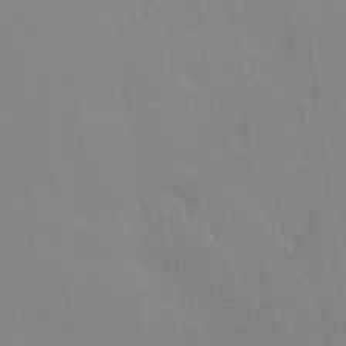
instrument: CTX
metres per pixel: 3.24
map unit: Hve
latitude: 17.7828
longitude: 151.0864
